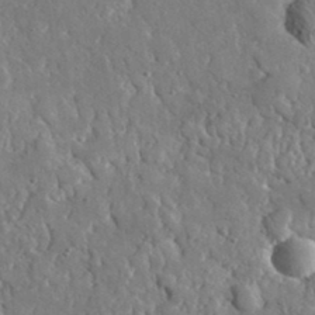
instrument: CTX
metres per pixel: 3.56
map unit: lHvf
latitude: 34.8569
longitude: -87.6694
